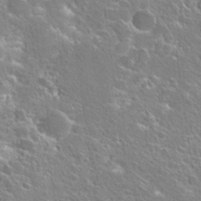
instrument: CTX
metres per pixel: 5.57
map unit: Hto
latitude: 25.3103
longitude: -45.2537
